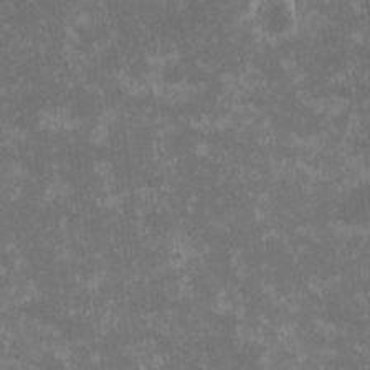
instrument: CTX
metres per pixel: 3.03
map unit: eHh
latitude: -0.8975
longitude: -85.3293
